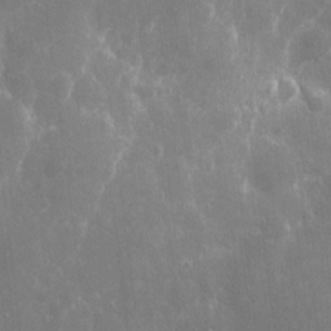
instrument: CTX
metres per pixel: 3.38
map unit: eHh
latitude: 9.3671
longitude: -70.3278
